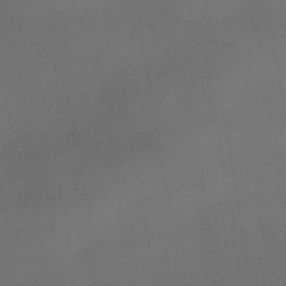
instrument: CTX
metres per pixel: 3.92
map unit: HNhu
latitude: -41.8233
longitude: 101.8233
